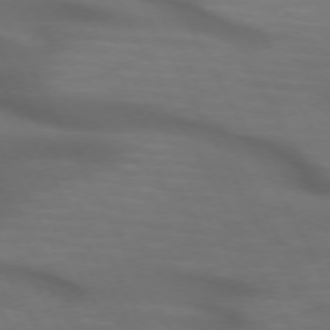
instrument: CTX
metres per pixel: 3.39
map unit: lApd
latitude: 71.8016
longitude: -50.6868
